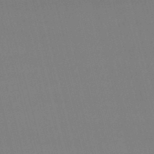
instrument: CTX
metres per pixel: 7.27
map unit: lHb
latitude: -48.0472
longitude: 61.3510
